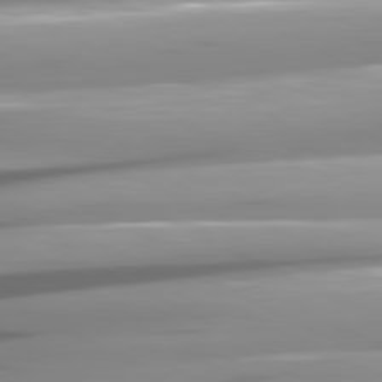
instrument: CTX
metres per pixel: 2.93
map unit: lApd
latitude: 80.8947
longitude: -145.7638
